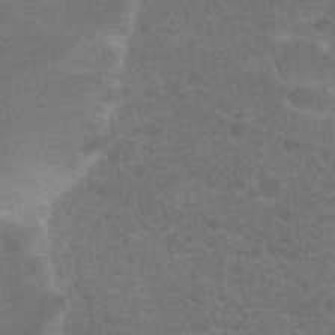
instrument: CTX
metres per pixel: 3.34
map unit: Hto
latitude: 19.8016
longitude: -37.9339
